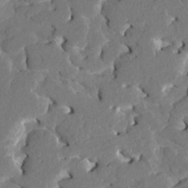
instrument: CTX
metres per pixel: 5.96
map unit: HNhu
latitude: 7.2726
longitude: -5.7450
